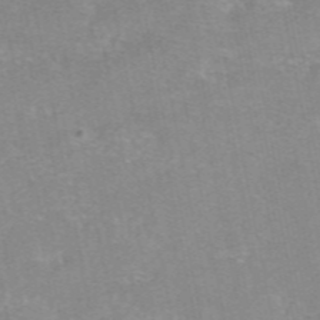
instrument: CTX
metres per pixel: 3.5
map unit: eAb
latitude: 48.4412
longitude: 103.5966
